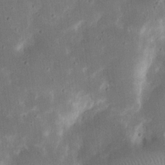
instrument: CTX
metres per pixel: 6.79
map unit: eHh
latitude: 20.4790
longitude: -70.4601
